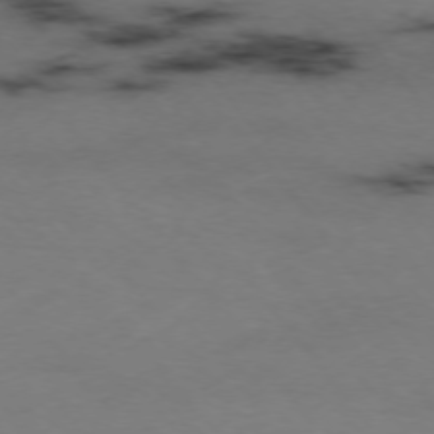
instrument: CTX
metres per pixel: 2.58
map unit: Hpe
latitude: -75.5966
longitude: -23.1403
